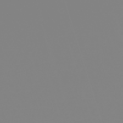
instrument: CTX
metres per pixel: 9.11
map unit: lHb
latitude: -49.3699
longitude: 81.8045
